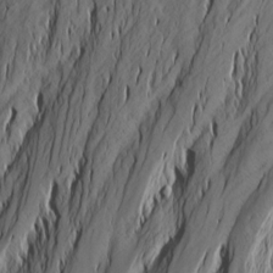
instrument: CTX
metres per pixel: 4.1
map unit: Htu
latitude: -2.3306
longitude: -177.0647
